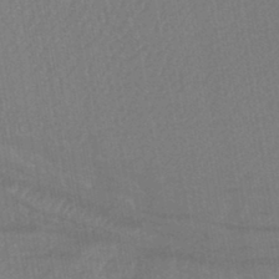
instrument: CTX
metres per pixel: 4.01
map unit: lHb
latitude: -43.6532
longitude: 78.6329
